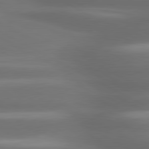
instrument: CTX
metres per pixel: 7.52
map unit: lApd
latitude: 80.4979
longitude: -141.6316
